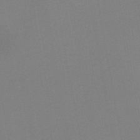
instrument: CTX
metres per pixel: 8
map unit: HNb
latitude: -46.3306
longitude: -42.4601
